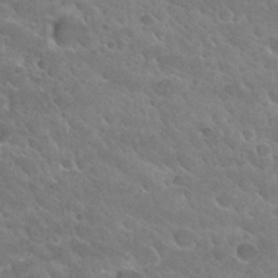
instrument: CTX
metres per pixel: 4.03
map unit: Hto
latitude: 28.4601
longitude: -38.8569
